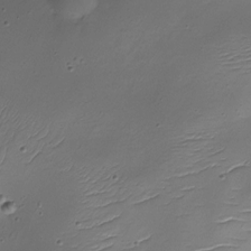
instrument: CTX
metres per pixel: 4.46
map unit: Nhe
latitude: -19.0675
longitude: 145.2565
